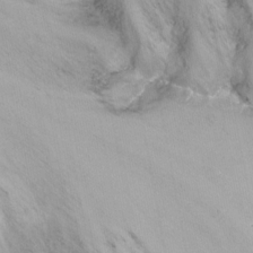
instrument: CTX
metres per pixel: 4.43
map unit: Nhu
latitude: -15.7289
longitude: -52.8002
